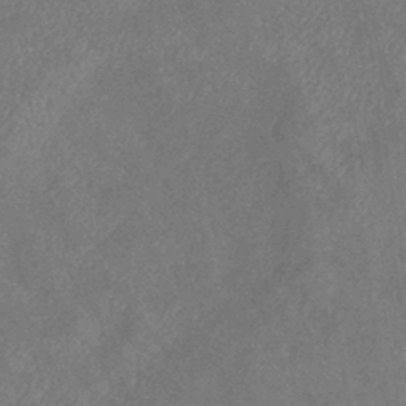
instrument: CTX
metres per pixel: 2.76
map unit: eHb
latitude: -38.7463
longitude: 77.2565
